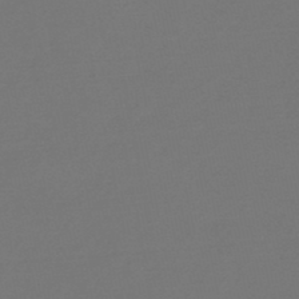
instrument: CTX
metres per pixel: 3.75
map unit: HNb
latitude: -47.8233
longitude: 57.5588
